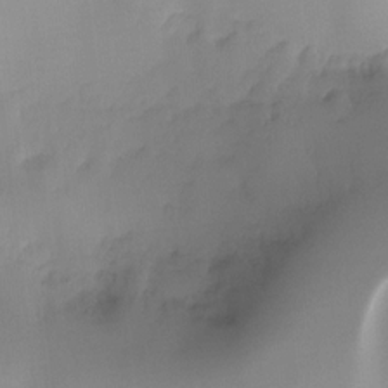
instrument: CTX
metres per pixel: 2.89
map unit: Ht
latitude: -16.5952
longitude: -48.7435
